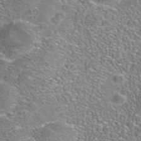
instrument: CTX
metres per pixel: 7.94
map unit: Nhe
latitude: -41.2376
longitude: -100.1578
